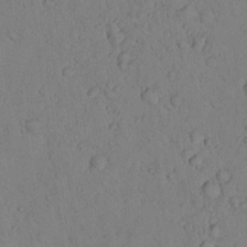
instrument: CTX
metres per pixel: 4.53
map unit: lHvf
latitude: 13.8206
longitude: 177.7667
